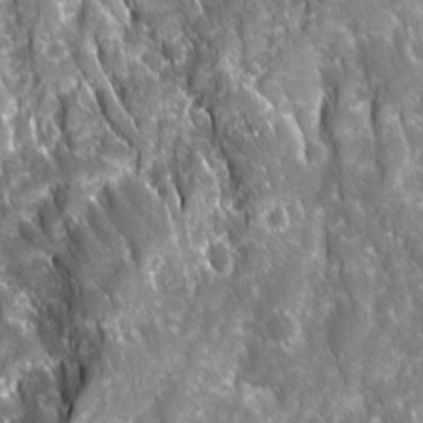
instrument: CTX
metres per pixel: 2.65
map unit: Ave
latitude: 16.3845
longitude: -131.3671
